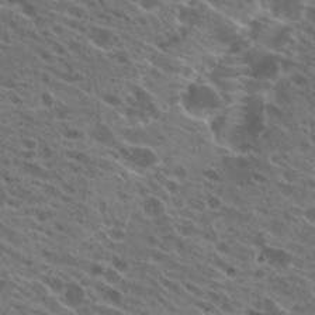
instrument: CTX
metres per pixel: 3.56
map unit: Hto
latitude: 24.2522
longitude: -40.2522
